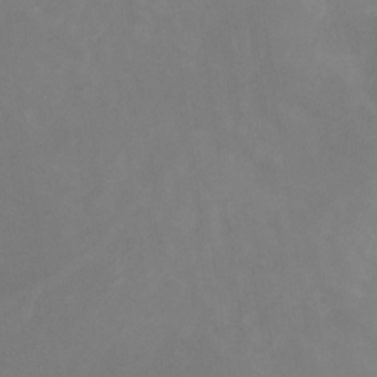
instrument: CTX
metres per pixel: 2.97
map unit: Nhe
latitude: -26.6329
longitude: -110.4979
